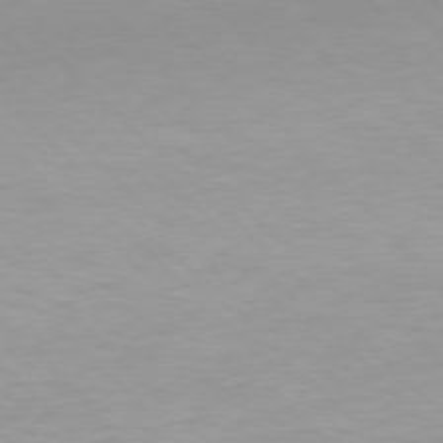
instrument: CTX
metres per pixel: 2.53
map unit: Hpe
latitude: 77.6694
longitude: -164.3656
